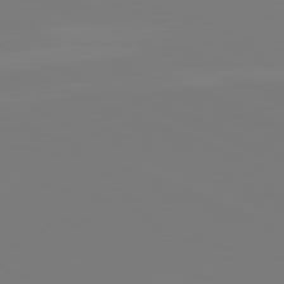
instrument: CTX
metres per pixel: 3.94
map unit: lApd
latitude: 82.0255
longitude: 147.9556
